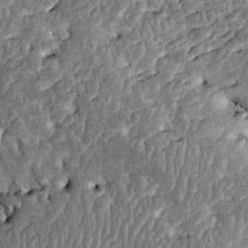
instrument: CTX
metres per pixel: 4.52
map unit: Htu
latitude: -1.9367
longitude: 148.7275
